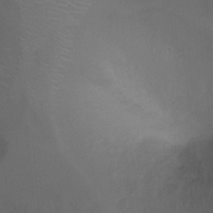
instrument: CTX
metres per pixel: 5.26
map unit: Ht
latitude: 0.8191
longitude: -21.2915
